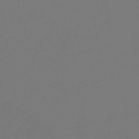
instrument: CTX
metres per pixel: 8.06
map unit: HNb
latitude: -47.2943
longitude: 57.0108
